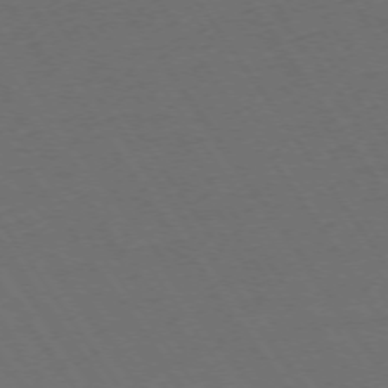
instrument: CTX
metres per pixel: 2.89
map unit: Ap
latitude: -74.2551
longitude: -76.2144
